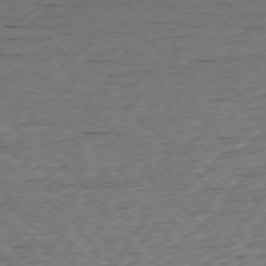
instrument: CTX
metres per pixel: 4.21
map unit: Ap
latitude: -77.1431
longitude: -86.8758
